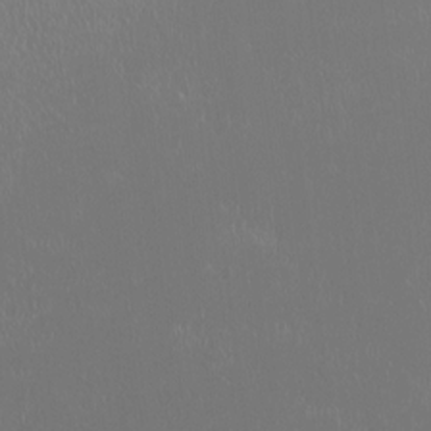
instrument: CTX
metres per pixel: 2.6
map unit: HNhu
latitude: -1.0487
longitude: 1.0109
